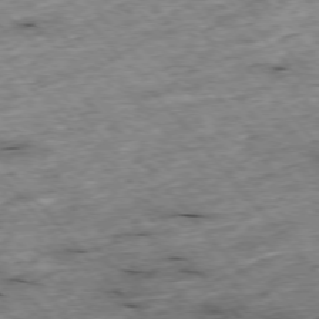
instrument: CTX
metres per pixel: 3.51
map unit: Hpe
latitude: -76.2928
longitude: -20.8569
